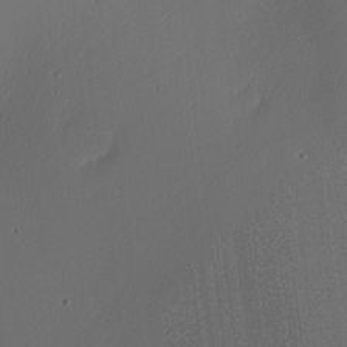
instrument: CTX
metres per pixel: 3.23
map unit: Nhu
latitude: 0.1766
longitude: -78.9892
